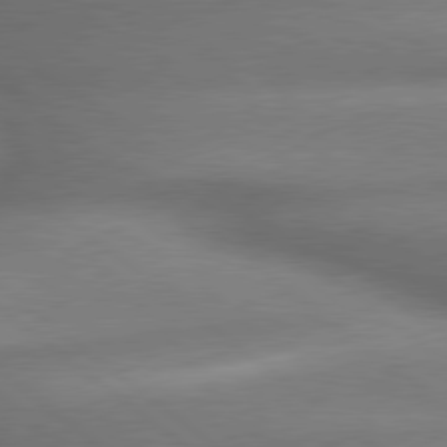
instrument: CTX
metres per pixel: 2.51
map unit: lApd
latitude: 79.6316
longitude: -166.8569
